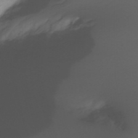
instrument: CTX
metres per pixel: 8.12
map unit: Nhu
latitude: -5.5966
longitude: -76.8569
